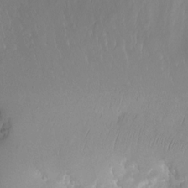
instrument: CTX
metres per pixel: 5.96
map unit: eHh
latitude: -5.0108
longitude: -78.1011
